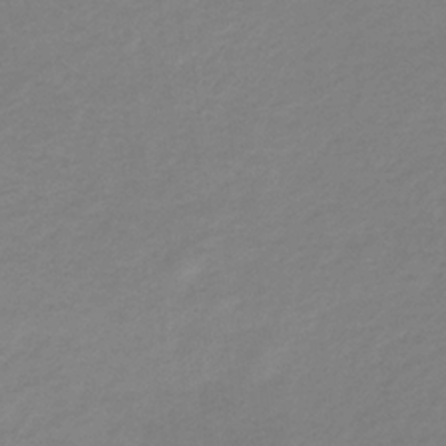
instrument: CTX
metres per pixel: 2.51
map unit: HNb
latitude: -33.1054
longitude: 61.0864
